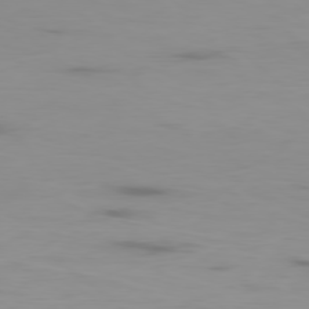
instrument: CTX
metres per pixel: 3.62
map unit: Ap
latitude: -78.8786
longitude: -71.3670
